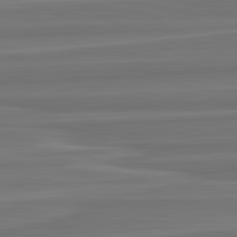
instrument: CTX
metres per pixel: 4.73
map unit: lApd
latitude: 82.9135
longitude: 168.1227
